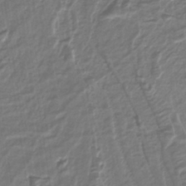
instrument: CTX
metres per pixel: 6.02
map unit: eAb
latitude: -39.7667
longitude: 52.3873
